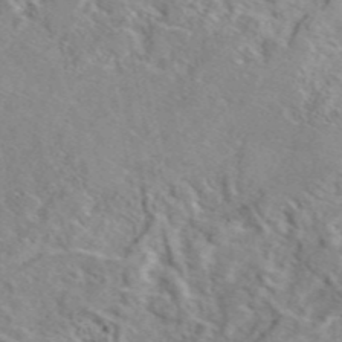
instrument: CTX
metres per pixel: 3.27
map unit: eAb
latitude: 45.8394
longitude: 110.5573
